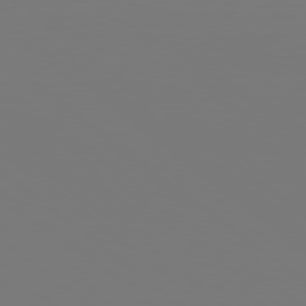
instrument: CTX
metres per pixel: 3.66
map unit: Hpe
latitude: 78.4979
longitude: -138.8002
